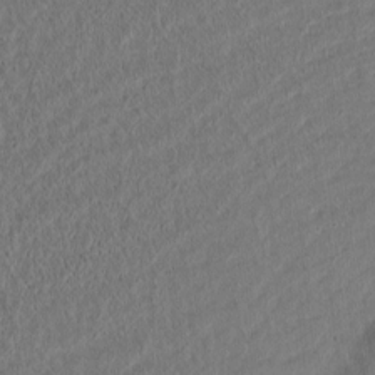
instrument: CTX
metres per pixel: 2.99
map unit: Htu
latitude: -2.7463
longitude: 167.5021
